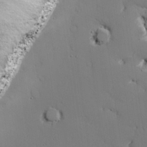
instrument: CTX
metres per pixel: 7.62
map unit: lAvf
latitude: 26.8758
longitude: -110.7813
